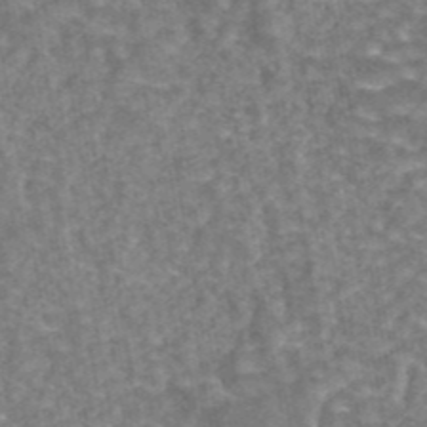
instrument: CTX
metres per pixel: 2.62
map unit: eAb
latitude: 44.3845
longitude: 106.5007
